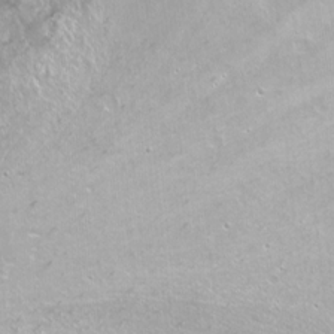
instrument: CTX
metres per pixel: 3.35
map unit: Nhu
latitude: -7.0486
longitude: -46.7247
